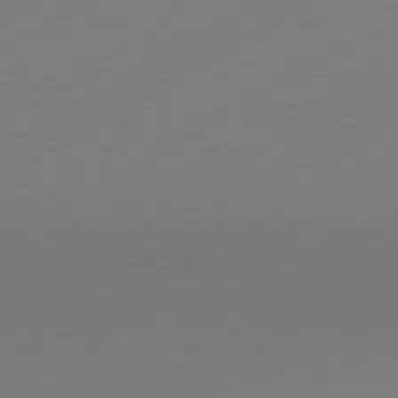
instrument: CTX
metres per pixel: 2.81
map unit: Hpe
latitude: -81.1242
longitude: 14.1039
